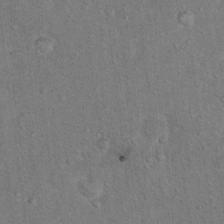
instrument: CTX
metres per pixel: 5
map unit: Hto
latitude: 11.1781
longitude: -37.2915
